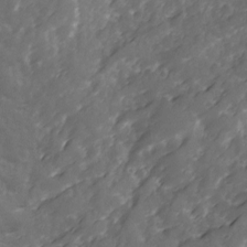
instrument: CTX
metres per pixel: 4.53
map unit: Ave
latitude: 12.8380
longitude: -103.4804
